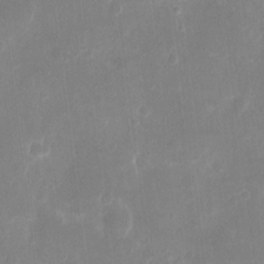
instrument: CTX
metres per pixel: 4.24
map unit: eHh
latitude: 8.1956
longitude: -71.1025
